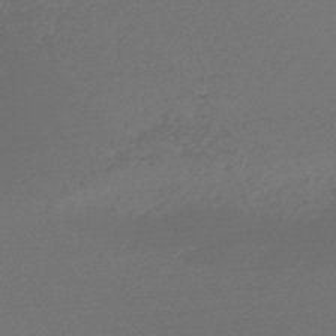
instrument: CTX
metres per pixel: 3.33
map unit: HNb
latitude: -47.8611
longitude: 57.8611
